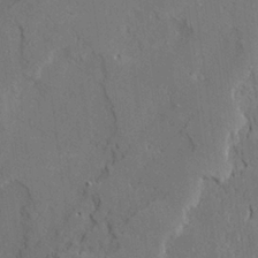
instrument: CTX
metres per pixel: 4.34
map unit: Ave
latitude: 23.6127
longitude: -130.8002
